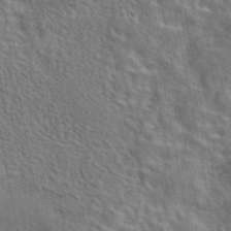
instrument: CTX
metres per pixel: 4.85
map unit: eAb
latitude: 43.6694
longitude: 113.3699
